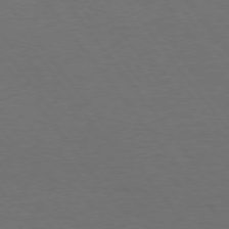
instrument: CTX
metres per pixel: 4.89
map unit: Hpe
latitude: 74.8002
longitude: -131.4805
